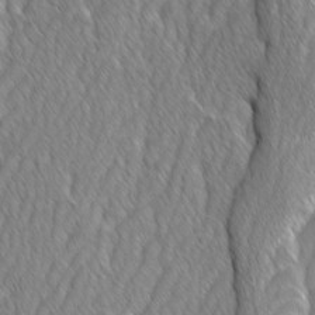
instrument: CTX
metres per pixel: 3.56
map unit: Ave
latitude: -1.3321
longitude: -113.4804
